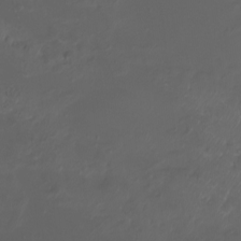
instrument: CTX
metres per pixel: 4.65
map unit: Htu
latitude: -6.7274
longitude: -73.1404
